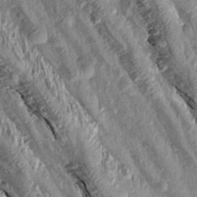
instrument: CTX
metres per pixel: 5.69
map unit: Aa
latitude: 15.3104
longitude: -144.9514
